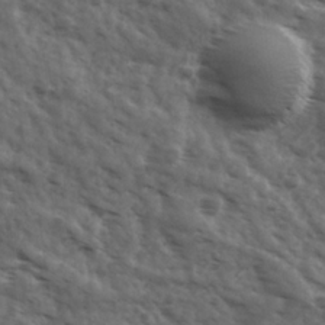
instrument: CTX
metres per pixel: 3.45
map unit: Ave
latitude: 17.9528
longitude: -132.0633
